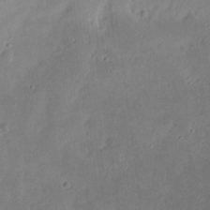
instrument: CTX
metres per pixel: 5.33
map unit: eHh
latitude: 21.2159
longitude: -70.8002
